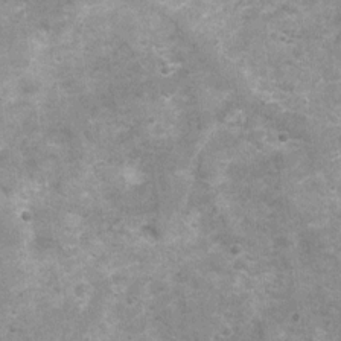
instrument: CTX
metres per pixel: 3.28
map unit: Nhu
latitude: 1.1592
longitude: -17.5560
